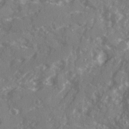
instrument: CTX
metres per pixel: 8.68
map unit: Ave
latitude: 19.8016
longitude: -130.4223
